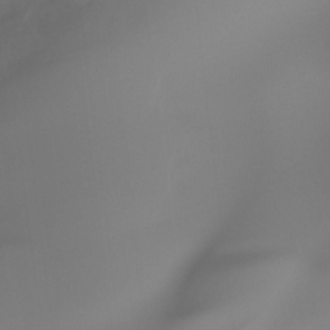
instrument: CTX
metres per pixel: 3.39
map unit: Ht
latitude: -16.2173
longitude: -50.6679
